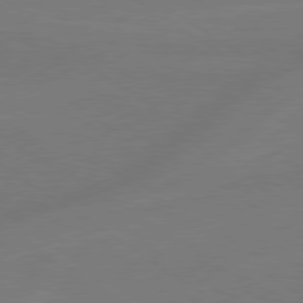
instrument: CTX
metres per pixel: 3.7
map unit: lApd
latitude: 79.1970
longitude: -143.1025
